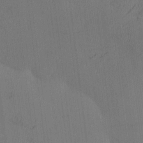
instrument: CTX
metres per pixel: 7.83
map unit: eHh
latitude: -3.1998
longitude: 17.4077
